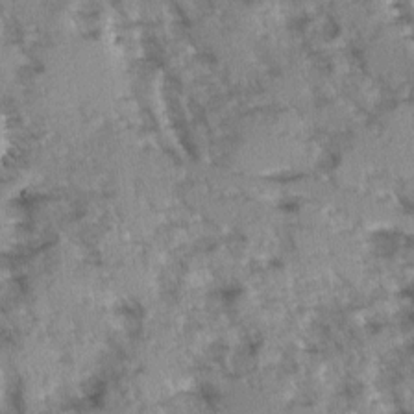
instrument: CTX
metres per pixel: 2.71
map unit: Ave
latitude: 0.1200
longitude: -110.4979
